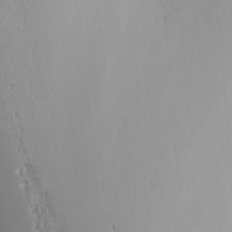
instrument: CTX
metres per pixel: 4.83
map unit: Nhu
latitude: -4.7274
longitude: -91.0647
